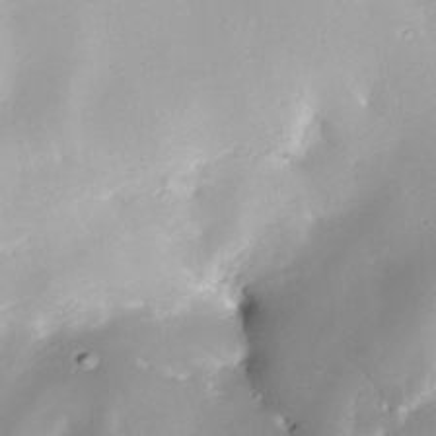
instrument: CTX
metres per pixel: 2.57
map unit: Nhe
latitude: -31.7477
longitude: -116.2145
